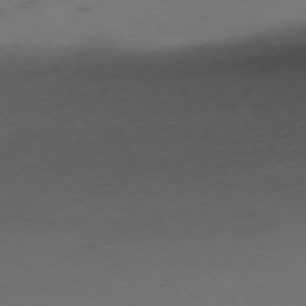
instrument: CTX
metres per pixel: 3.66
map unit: Ap
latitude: -75.6911
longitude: -66.1766
